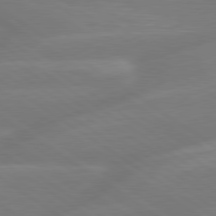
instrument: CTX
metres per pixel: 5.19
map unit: lApd
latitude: 79.4616
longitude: -142.6680
